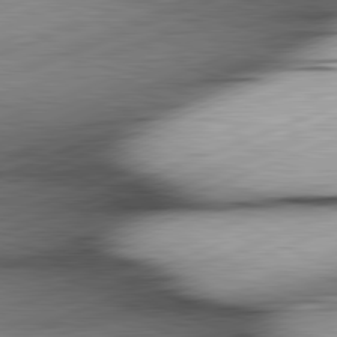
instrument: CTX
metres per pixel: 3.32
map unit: lApd
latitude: 81.8205
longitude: -165.6883
